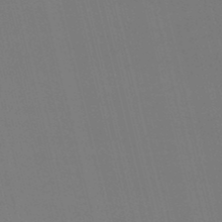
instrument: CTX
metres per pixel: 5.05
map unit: lHb
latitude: -47.6722
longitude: 60.9731
